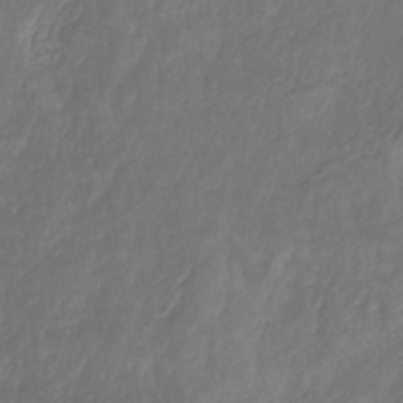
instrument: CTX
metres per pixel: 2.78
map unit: eHb
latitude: -29.8611
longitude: 70.9920
